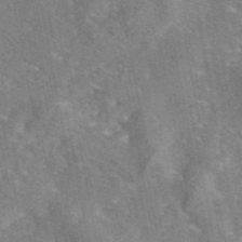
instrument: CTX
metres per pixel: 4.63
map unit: eAb
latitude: 45.4804
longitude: 109.0297
